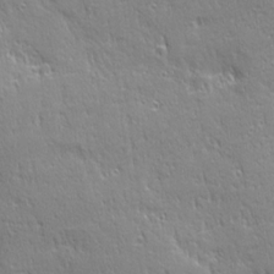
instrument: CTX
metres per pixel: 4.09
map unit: Ave
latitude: 22.2145
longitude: -135.5560
